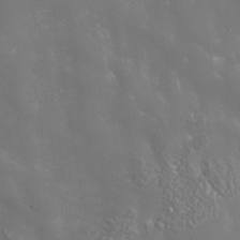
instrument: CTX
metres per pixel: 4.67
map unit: Nhe
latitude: -36.7652
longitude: -91.0458
